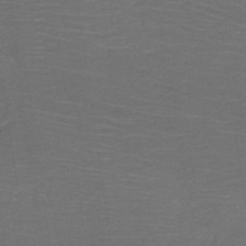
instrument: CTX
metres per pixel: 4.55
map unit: HNb
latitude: -49.8045
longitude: -45.2726
